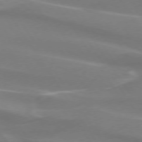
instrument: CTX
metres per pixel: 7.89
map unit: lApd
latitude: 74.1200
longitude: -61.5182
